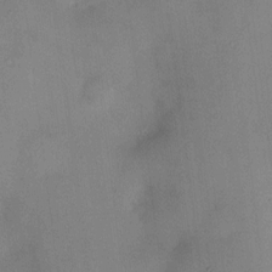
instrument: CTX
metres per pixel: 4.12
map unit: HNhu
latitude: 3.8016
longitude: -5.4048
